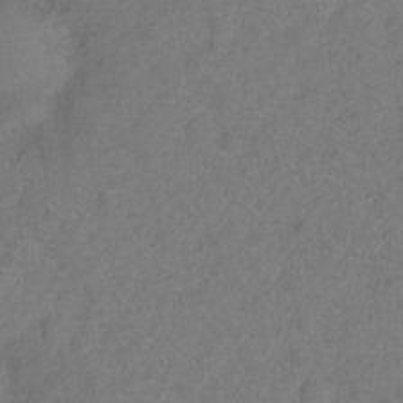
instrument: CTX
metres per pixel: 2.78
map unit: Hto
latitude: -2.7841
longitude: -33.9339
